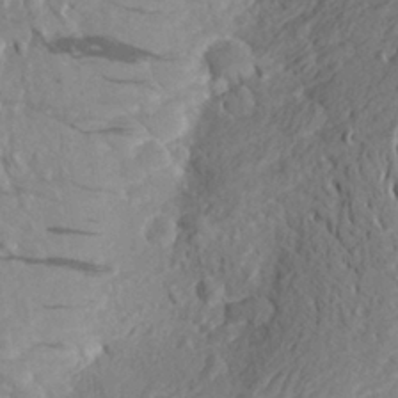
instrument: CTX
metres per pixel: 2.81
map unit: Aa
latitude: 26.4601
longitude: -145.0080
